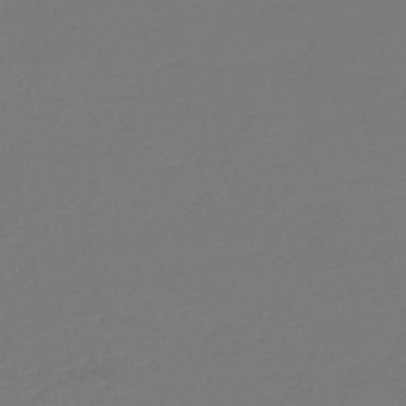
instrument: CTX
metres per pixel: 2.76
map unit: HNb
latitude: -46.8975
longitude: 55.5210
